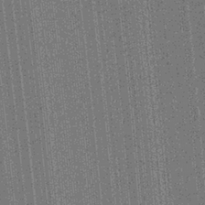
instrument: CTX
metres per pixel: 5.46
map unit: Aa
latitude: 27.8017
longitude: -147.3293
